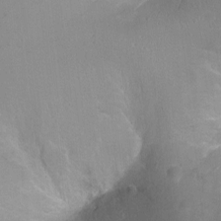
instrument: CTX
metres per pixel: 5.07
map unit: Nhu
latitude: -12.0661
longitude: -35.9717
